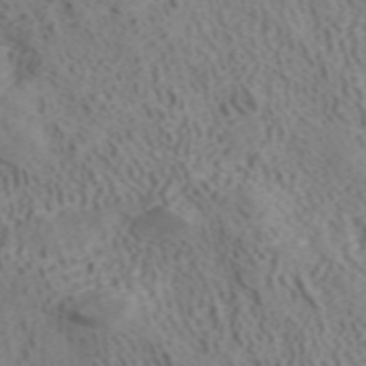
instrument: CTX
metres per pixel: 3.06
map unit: ANa
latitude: 41.4237
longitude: 33.5022
